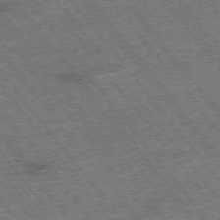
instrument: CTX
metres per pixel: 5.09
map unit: Hpe
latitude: -75.2943
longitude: -21.8773
